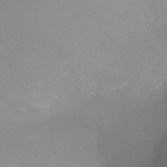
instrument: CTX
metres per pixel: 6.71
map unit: Ht
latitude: -16.8597
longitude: -42.8002
